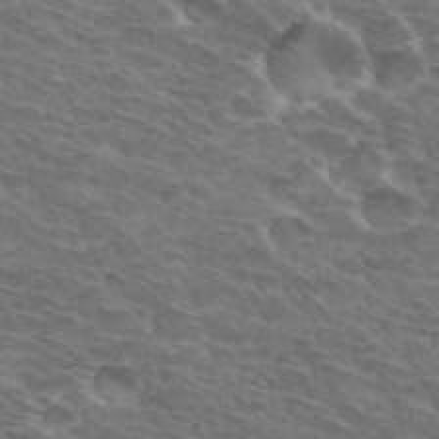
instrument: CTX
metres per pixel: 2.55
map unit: Hto
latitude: 32.7435
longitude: -44.3089
